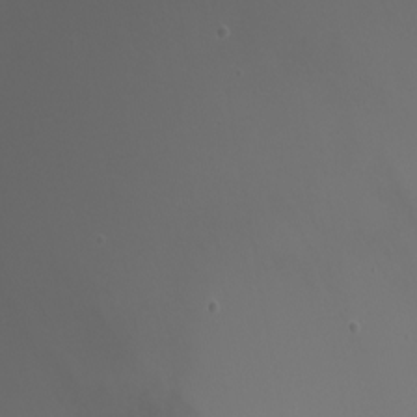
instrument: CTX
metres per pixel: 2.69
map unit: Nhu
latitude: -7.2187
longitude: -74.6679
